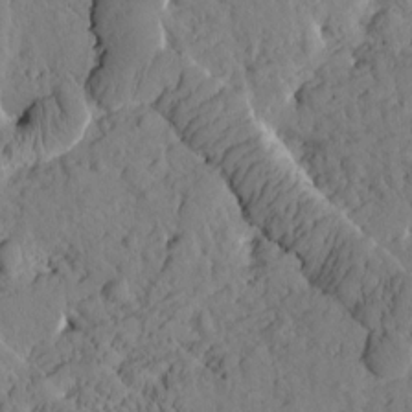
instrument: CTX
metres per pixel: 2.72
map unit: Htu
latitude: 1.1781
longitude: 176.4629
